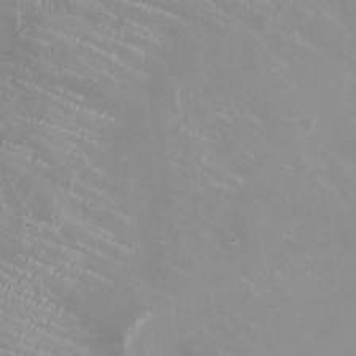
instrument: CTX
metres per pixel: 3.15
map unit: HNhu
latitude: -0.0850
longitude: -3.0458
